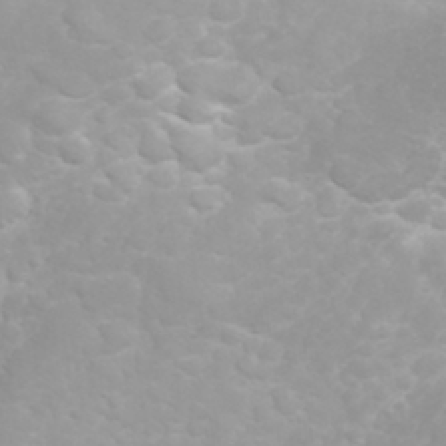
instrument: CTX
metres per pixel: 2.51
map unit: eHh
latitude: 31.9528
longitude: -62.7058
